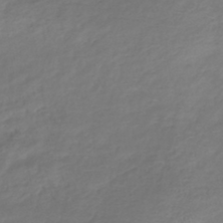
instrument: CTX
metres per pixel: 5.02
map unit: lHb
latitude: -41.0864
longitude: 73.6344
